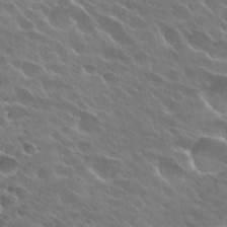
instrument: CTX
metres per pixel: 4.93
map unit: Hto
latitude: 27.9906
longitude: -41.4993
